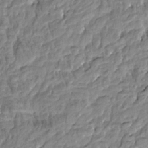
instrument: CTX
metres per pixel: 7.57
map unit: Htu
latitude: -5.0864
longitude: 178.1983
